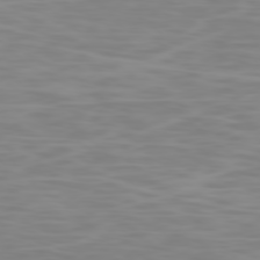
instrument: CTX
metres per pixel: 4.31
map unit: Ap
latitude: -79.0864
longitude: -72.1578
